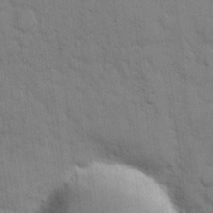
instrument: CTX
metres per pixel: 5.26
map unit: eHh
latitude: 9.5938
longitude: -67.1025
